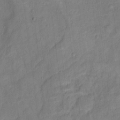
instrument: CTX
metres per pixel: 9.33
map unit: Ht
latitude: 12.0444
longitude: -40.5167
